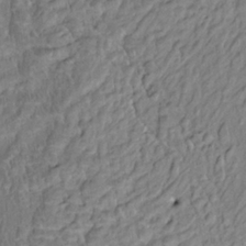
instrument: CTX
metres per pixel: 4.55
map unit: HNhu
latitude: 2.5923
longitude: 8.7085
